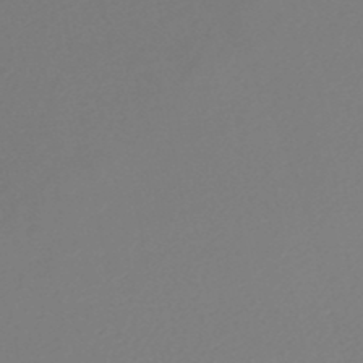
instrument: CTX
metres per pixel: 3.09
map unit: lHb
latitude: -47.4454
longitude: 63.7477
